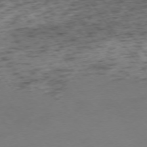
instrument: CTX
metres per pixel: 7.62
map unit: Ap
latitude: -74.3118
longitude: -72.7813
